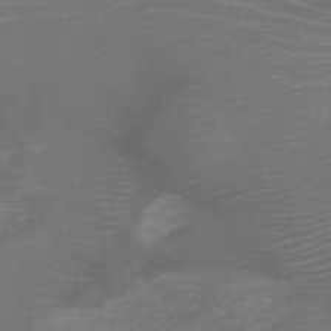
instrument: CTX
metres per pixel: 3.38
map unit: HNb
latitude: -50.1228
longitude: -45.4426
